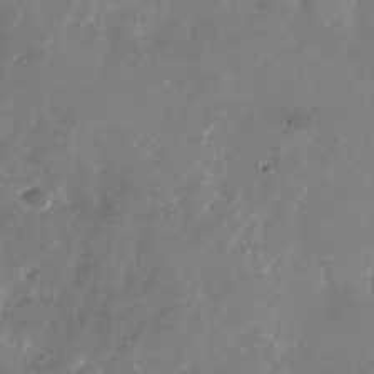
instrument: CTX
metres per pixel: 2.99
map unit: Nhu
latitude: -27.2942
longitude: -72.1200
